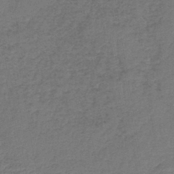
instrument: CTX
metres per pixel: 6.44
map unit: lHb
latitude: -42.7652
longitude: 64.6519
